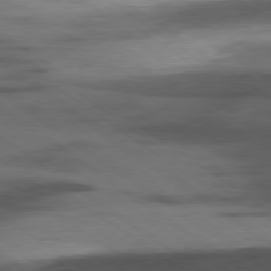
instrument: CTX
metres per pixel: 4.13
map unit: Hpe
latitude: -78.7841
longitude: -17.1781
